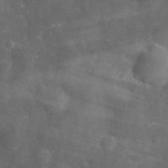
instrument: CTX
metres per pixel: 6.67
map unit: eHh
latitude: 31.4616
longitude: -72.2712
